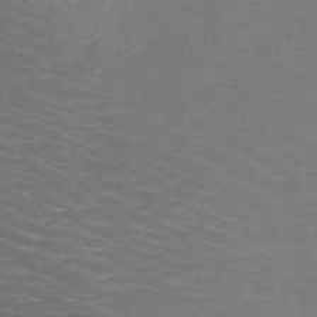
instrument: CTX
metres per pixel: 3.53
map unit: HNb
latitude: -49.0865
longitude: -46.4034
